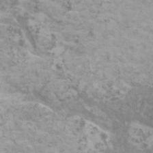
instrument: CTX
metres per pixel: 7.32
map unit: HNhu
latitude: 1.0458
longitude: 3.2942
